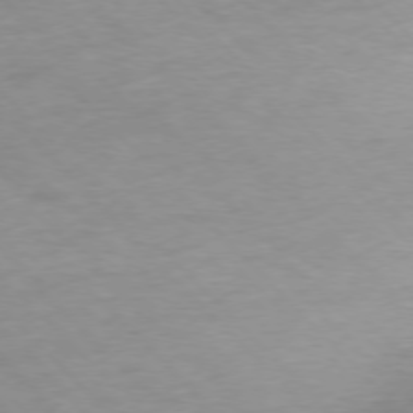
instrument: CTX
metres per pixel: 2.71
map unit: Ap
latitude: -76.7652
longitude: -65.2159
